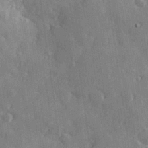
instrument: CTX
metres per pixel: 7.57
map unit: Hve
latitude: 26.3845
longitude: 147.5588
